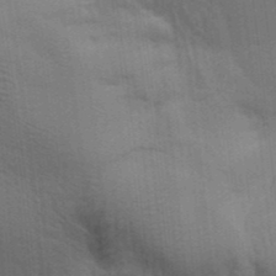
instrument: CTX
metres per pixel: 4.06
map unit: Aa
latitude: 27.9528
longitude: -140.1577
